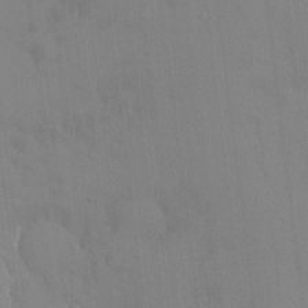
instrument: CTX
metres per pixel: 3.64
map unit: HNhu
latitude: 6.4790
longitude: 1.1620
